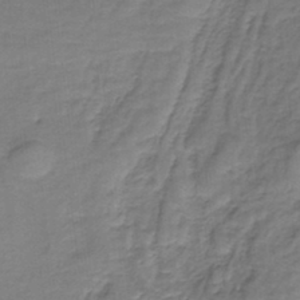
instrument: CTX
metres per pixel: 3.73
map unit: HNb
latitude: -35.7100
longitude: 57.7100
